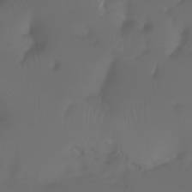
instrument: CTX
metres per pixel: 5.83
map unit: Aa
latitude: -7.0297
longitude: -71.9906
